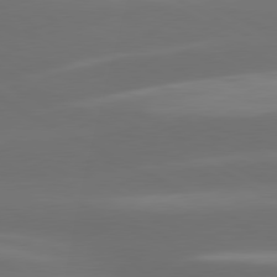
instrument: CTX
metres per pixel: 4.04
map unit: lApd
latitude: 80.2145
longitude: -145.4237
